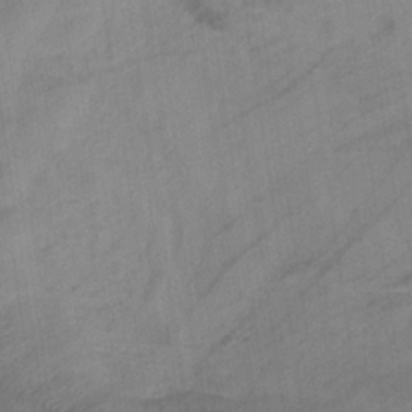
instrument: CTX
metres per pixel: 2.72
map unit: eHb
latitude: -33.3699
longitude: 71.7667
